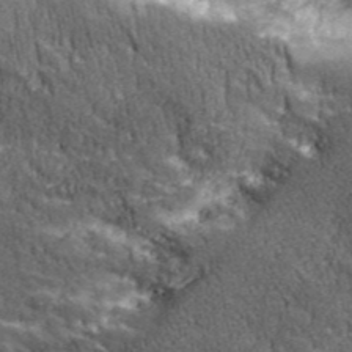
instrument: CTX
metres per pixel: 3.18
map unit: eHh
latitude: 43.5371
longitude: -90.4412
